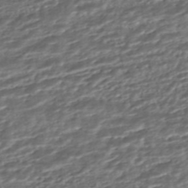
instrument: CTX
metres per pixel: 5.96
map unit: HNhu
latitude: -45.5588
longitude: 104.5007
